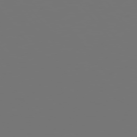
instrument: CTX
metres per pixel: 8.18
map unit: Hpe
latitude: 75.4049
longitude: -124.5356
